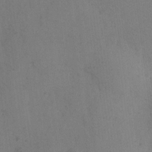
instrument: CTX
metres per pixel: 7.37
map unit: eHh
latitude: 9.9906
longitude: -63.0270
